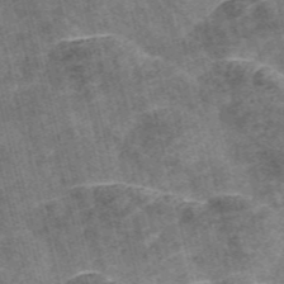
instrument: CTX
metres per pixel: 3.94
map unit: Nve
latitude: -56.3684
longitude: 53.6344
